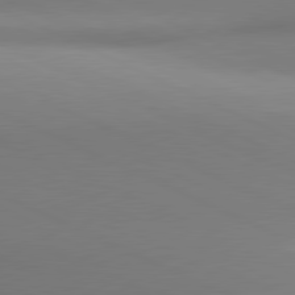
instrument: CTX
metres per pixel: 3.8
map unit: lApd
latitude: 81.1025
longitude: 143.2942
